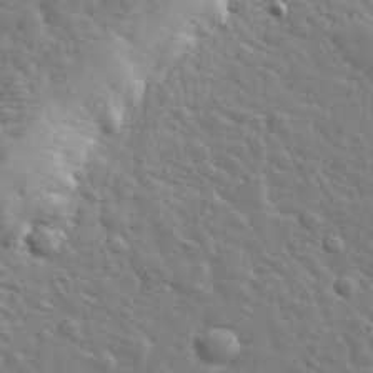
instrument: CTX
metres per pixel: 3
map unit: lHvf
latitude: 34.0822
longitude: -82.2144
